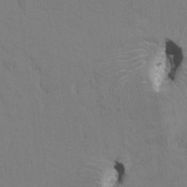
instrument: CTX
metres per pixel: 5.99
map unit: HNhu
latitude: 7.6883
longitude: -4.0255
